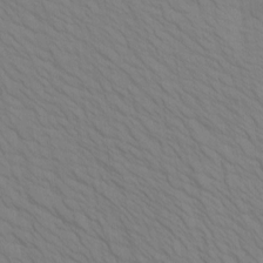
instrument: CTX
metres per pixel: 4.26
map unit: Htu
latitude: -6.6707
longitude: -69.2348
